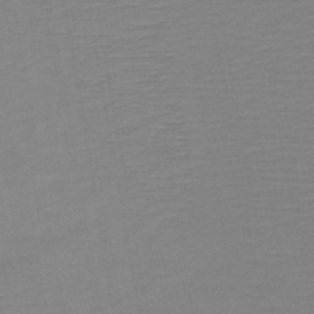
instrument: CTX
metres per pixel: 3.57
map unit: HNb
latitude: -49.2187
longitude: -44.6112
